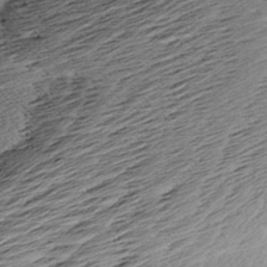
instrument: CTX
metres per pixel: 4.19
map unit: Aa
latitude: 8.3845
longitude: -140.5734
